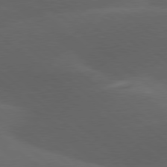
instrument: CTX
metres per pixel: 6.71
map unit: lApd
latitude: 78.2145
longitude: -52.3279
